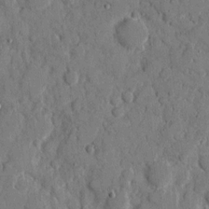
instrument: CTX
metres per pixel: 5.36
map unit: eHh
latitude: 9.1025
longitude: -67.3859
